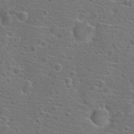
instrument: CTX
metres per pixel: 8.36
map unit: Hto
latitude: 18.3467
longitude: -42.2901
